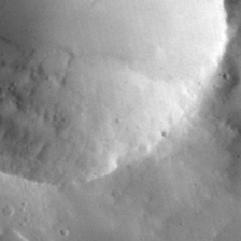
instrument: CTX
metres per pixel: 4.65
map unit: lHvf
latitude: 33.0458
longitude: -87.4804
